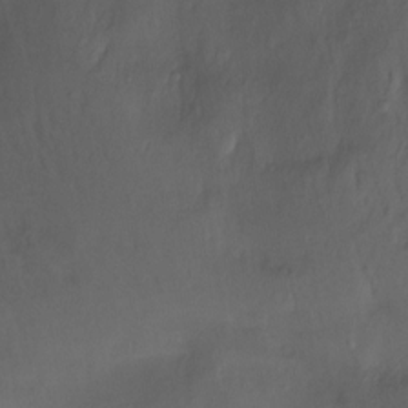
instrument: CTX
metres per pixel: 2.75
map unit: Ht
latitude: -10.0850
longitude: -46.5546
